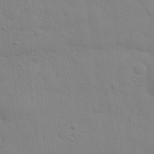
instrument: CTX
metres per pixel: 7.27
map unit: eHh
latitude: 30.6491
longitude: -69.9717
